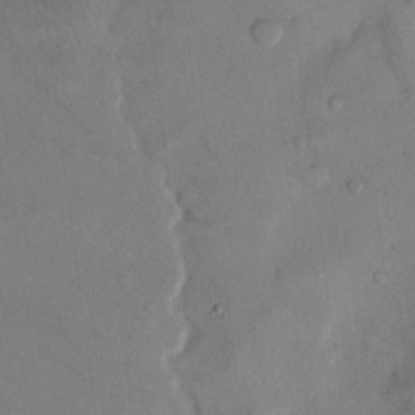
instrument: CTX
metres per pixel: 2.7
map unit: Hto
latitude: 11.7639
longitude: -58.8947
